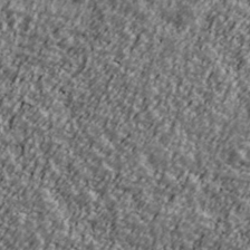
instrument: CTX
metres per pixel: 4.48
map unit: Ave
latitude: 41.5371
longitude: -113.5182
